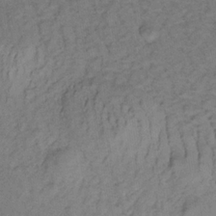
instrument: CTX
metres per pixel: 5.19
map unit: lHb
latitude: -33.1431
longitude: 65.2943
